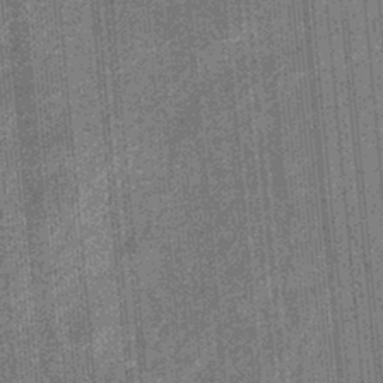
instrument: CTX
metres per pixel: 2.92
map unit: eHb
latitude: -32.2173
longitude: 73.7477
